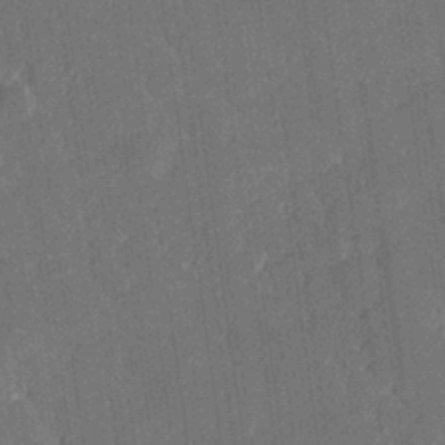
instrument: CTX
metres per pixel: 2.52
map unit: Hve
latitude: 26.8380
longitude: 144.4251
